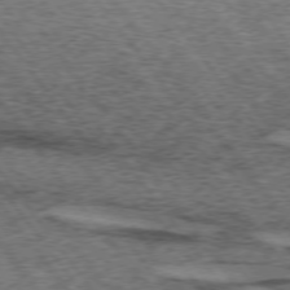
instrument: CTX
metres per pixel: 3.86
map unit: lApd
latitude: 73.7450
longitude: -76.6490
